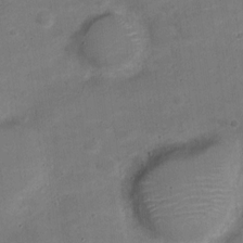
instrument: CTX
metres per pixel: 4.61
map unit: Nve
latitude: -21.6533
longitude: 104.7652
